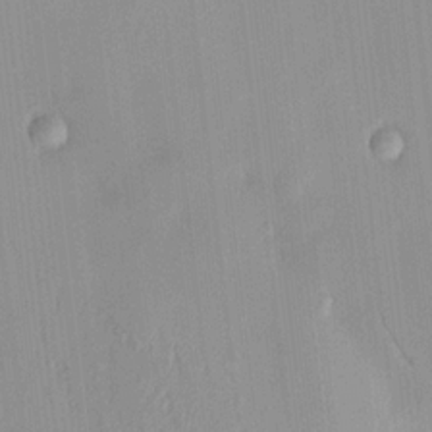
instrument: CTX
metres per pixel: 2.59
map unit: HNhu
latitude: 14.2712
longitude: 12.8597
